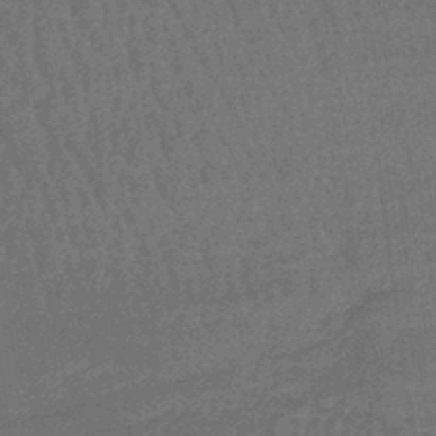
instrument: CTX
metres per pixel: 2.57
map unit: lHb
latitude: -43.4076
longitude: 66.3495
